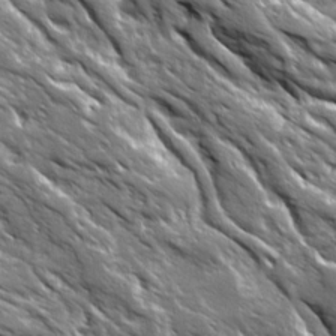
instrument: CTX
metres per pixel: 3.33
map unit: Ave
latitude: 19.5182
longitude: -135.2915
